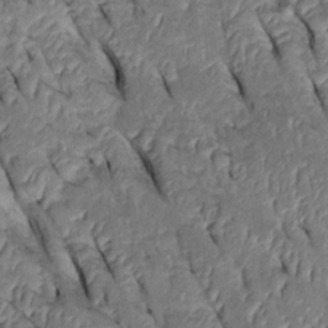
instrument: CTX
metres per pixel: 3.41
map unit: Htu
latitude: 0.1011
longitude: 148.6141
